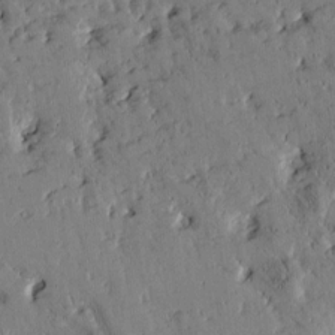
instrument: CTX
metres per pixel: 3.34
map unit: Htu
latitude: -2.3684
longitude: 175.3887
